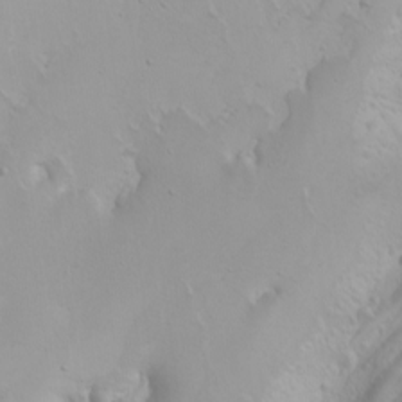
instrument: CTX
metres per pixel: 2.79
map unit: Nhu
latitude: -4.4251
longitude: -85.7450
